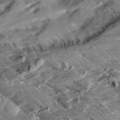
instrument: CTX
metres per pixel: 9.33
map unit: Aa
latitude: 9.5182
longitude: -141.5560
